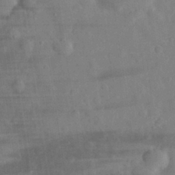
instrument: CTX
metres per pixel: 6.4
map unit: eHh
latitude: 30.8569
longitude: -71.4048
